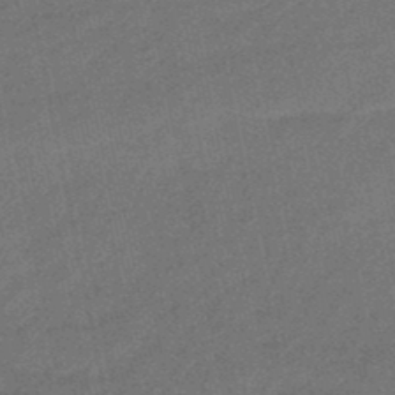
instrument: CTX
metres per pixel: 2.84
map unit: eHb
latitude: -46.5007
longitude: 85.6155
